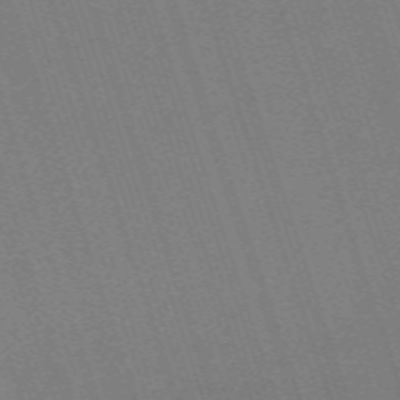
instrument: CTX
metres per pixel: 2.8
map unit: eHh
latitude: -63.4265
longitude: 51.2754
